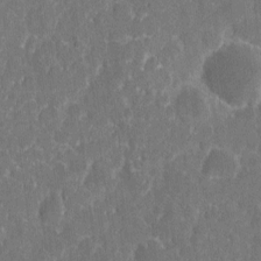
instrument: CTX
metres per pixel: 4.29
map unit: eHh
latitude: 5.8394
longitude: -67.1214
